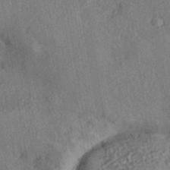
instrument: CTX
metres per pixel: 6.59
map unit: eHh
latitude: -41.8233
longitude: 120.5762
